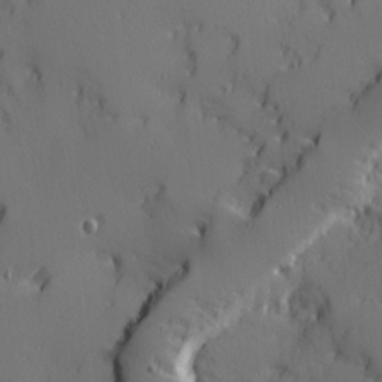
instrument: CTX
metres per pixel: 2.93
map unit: Ave
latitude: 11.9150
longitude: -101.3482
